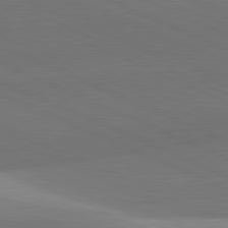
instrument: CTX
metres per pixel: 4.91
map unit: lApd
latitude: 81.7639
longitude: 143.5777
